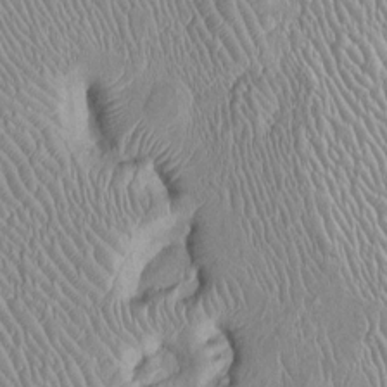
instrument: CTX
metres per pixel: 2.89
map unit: Htu
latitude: -6.3684
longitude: 153.3887
